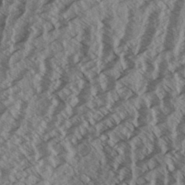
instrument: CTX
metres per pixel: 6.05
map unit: eHh
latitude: 33.7261
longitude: -140.2900
